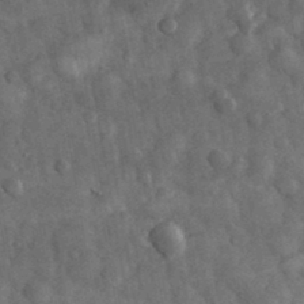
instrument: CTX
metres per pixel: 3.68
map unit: eHh
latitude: 33.8394
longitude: -68.3656
